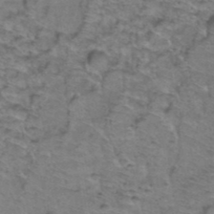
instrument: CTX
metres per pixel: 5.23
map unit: Hto
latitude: 39.0269
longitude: -44.2144
